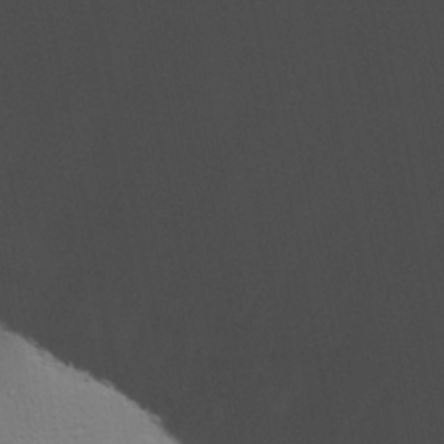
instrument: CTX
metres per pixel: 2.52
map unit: Aa
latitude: 25.9717
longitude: -136.6869
